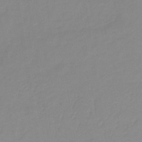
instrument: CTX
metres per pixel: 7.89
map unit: lHb
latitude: -31.5399
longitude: 66.5763
